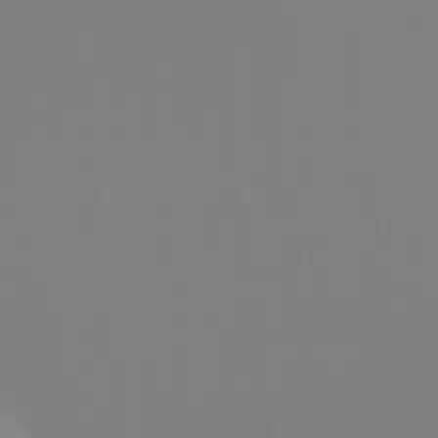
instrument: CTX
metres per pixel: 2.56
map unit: Ht
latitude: -15.8801
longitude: -47.6883
